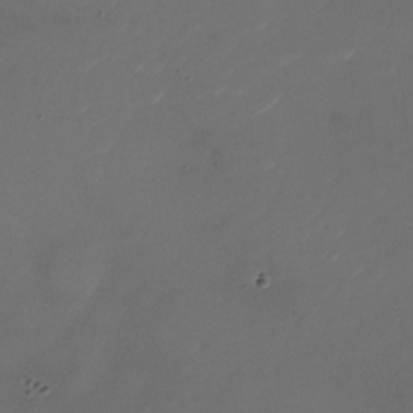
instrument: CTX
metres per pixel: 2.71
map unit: Nhu
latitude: -27.4643
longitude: -72.8758
